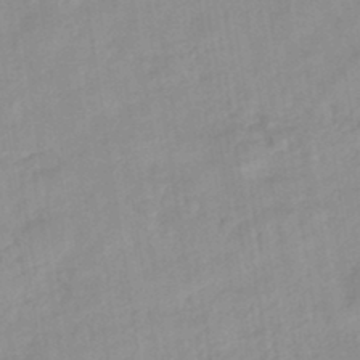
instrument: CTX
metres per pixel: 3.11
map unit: eHb
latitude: -44.6141
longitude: 84.8408
